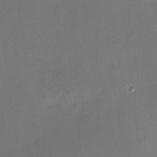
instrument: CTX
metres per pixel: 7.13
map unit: HNhu
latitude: 8.3090
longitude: -0.2144
